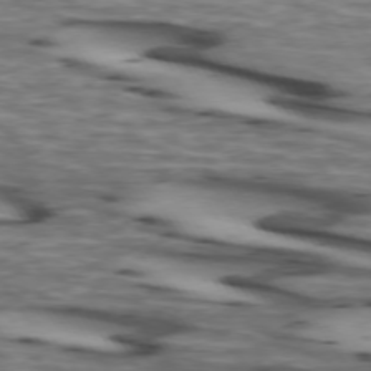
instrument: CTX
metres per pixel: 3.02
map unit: lApd
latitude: 74.0444
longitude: -64.0633
